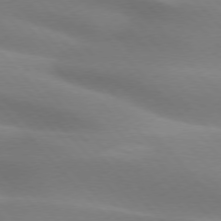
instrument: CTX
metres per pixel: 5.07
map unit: lApd
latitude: 75.5182
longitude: -61.1970
